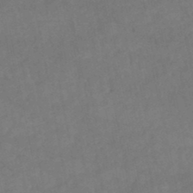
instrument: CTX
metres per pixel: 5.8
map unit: lHb
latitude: -46.7085
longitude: 62.0850
